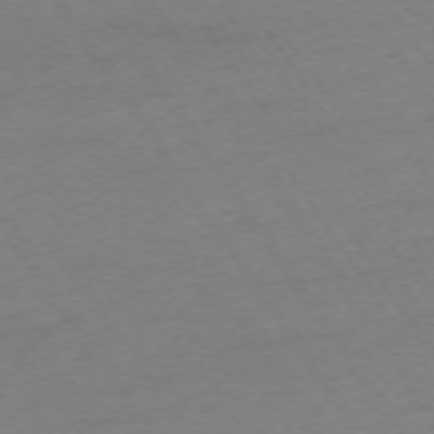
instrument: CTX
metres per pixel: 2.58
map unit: Ap
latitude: -73.8800
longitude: -81.8772
